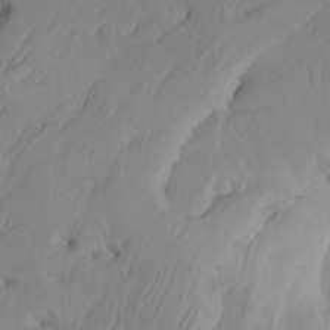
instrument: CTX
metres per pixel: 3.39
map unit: Htu
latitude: -8.4440
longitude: -65.7827
